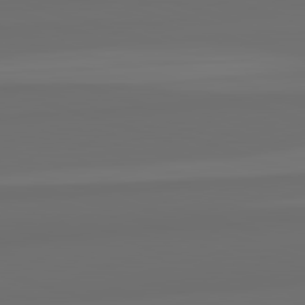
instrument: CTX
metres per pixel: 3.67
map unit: lApd
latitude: 82.7813
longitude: 162.9352
